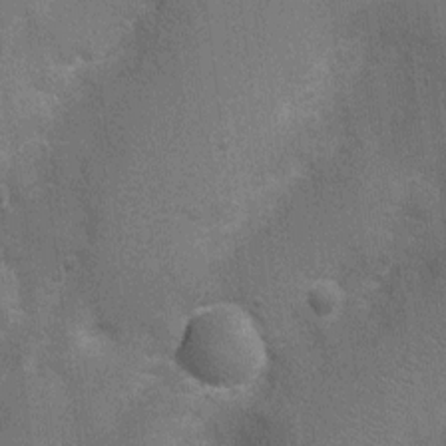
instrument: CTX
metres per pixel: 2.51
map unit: Nhu
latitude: 4.1389
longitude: -25.2159
